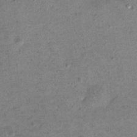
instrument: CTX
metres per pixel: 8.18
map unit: Hto
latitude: 11.2726
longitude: -36.6301
